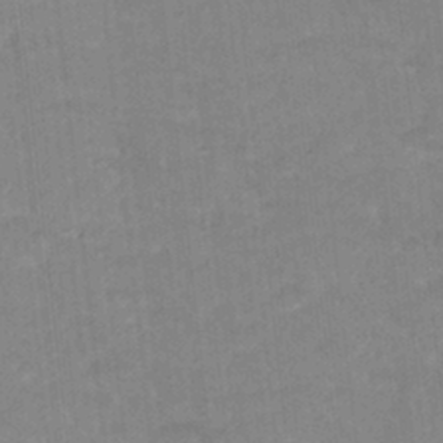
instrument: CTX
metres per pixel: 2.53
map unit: Hto
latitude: 16.3467
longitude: -35.0269
